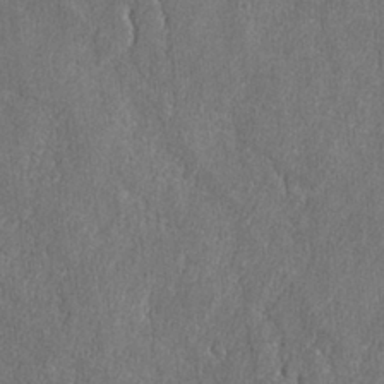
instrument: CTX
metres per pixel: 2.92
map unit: lAvf
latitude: -8.3117
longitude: -113.0836
